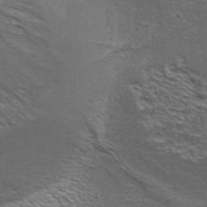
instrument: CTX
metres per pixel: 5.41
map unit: Aa
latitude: 33.7639
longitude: -135.9717
